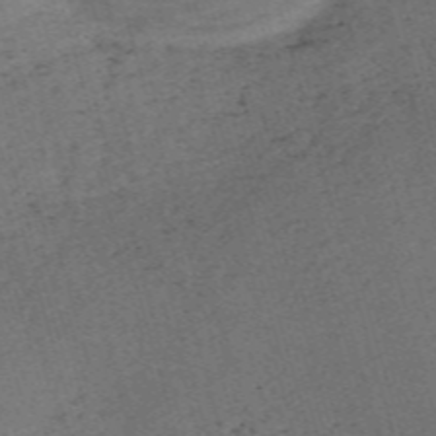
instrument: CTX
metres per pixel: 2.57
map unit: Nve
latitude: -59.5588
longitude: 65.3699
